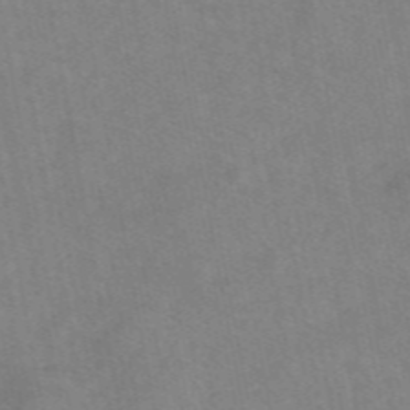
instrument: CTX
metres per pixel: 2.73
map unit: eAb
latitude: 48.7246
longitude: 120.8030
